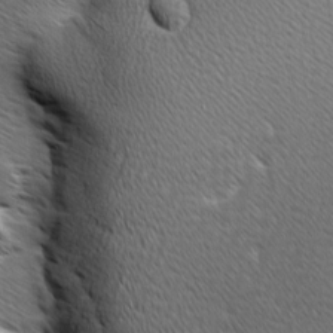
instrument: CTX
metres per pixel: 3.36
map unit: Ave
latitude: 7.9528
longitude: -106.1011
